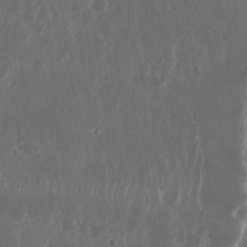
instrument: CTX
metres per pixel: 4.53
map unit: Nhu
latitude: 29.6316
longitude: -57.8205
